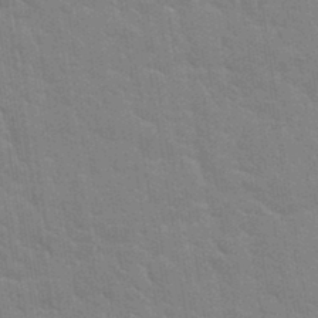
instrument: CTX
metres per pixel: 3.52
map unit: Hto
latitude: 34.6868
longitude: -51.9717
